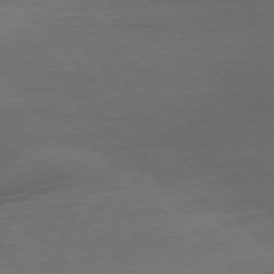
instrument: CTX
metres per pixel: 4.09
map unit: Ap
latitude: -77.2754
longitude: -88.1956
